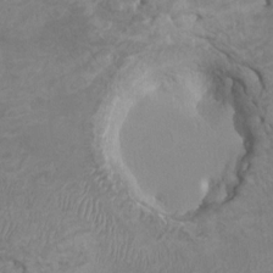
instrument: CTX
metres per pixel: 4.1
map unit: HNhu
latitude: 3.4804
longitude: -3.5560
